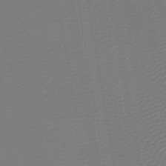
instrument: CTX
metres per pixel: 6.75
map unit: lHb
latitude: -46.2550
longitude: 70.7085
